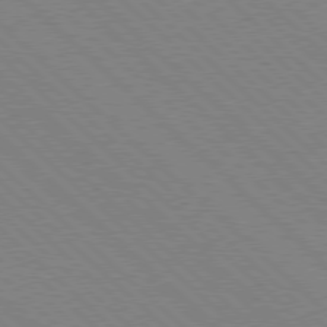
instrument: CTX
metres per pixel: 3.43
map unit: Hpe
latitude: 77.5560
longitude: -172.1955
